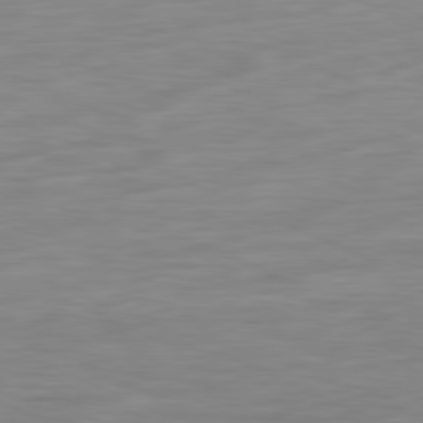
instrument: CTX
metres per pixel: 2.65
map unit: Ap
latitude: -81.6533
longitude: -76.7246
